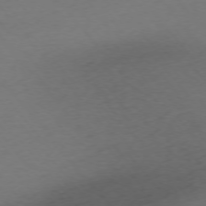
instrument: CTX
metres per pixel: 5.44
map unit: Ap
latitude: -75.4266
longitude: -66.4412
